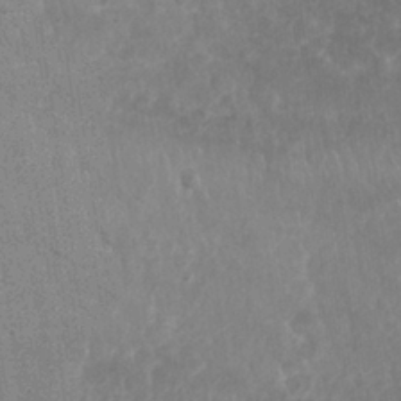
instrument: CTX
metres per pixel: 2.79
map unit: Nhu
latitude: 26.8947
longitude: -63.9717
